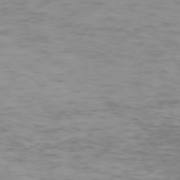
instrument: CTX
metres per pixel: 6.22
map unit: Ap
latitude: -74.2173
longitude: -80.6113
